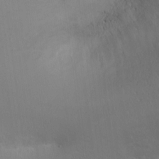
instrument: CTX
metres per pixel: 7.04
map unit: Ht
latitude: -14.9920
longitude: -40.7057
